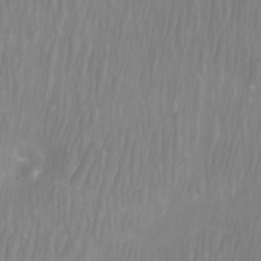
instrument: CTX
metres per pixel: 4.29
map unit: Htu
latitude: -9.4454
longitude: -75.0647
